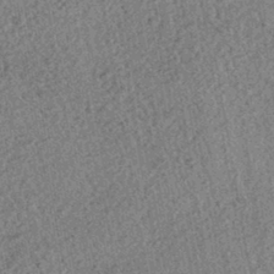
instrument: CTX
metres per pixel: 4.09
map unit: HNhu
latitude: -42.8219
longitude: 98.4062
